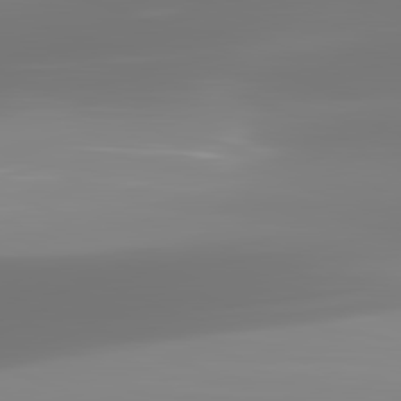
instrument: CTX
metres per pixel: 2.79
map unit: lApd
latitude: 82.1577
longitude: -149.8772
